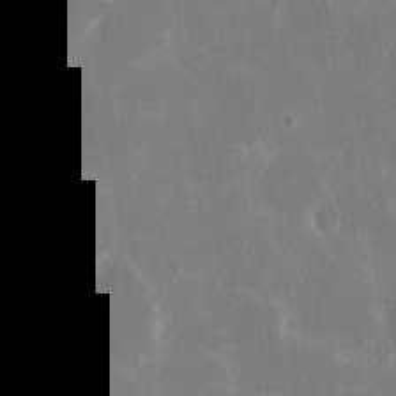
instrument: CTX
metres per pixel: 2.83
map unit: eHh
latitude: 9.7450
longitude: -69.3860
